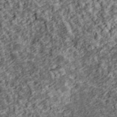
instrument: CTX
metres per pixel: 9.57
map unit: lHvf
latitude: 38.5357
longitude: -89.6316
